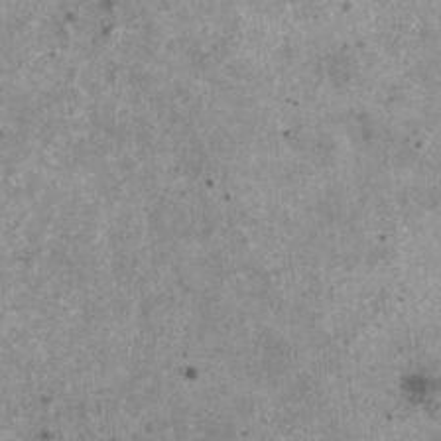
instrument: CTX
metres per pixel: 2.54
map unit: HNhu
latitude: 0.9513
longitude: 4.4629
